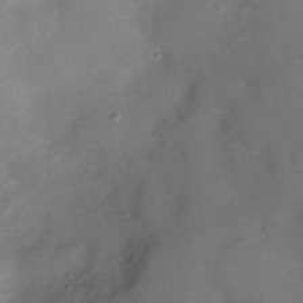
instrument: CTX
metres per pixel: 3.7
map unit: Ht
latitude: -8.4062
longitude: -28.0255
